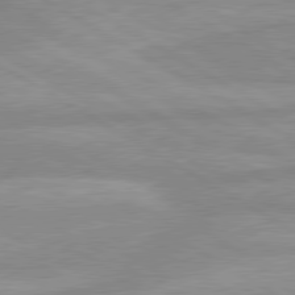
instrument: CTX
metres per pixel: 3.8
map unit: lApd
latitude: 80.0255
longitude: -168.3090
